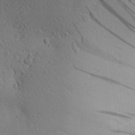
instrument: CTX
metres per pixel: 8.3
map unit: Aa
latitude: 27.3482
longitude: -143.2915
